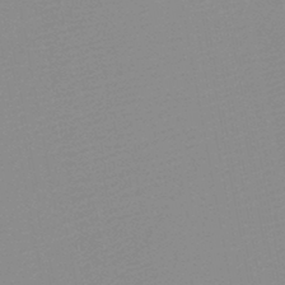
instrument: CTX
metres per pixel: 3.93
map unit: HNb
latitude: -45.5210
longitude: -43.5560
